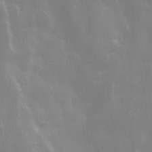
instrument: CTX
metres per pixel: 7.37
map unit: Ave
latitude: 13.3104
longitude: -104.4601
